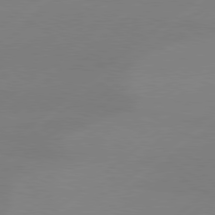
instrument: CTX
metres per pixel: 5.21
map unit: Hpe
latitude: 78.6680
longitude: -131.7639
